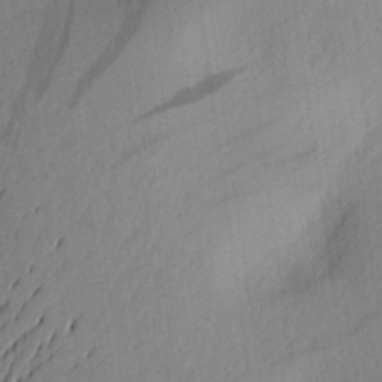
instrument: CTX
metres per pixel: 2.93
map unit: Aa
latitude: 27.1592
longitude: -146.5357
